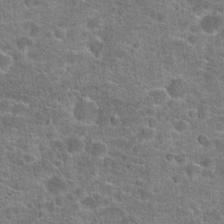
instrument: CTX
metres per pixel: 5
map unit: Hto
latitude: 20.6302
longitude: -43.7261
